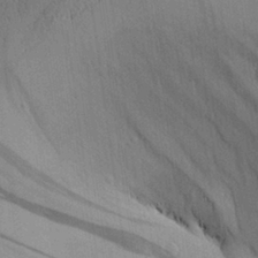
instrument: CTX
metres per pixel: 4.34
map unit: Aa
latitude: 27.5749
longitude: -134.3467
